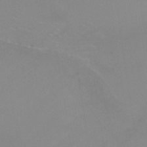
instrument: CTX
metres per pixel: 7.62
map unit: Ht
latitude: -10.2173
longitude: -38.2522
